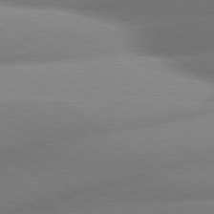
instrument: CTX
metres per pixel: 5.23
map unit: lApd
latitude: 80.3845
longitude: -160.2711
